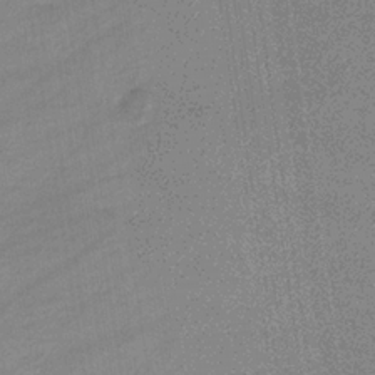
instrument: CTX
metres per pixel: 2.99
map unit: eHb
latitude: -34.2928
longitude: 73.0297
